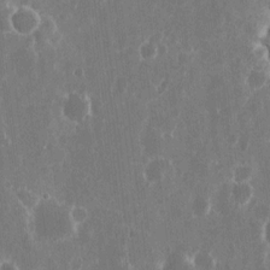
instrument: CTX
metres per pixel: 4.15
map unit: eHh
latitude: 10.5924
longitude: -71.3293
